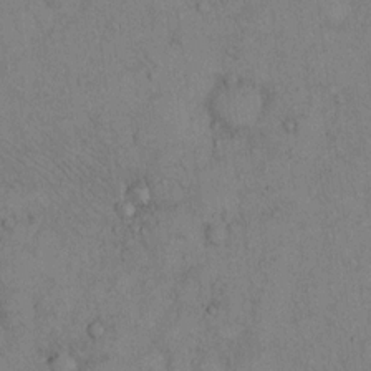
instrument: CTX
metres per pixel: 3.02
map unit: Hto
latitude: 11.5560
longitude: -59.4426
